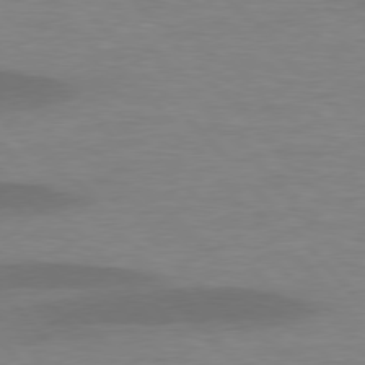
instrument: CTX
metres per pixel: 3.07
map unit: lApd
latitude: 77.0647
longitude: -58.6302
